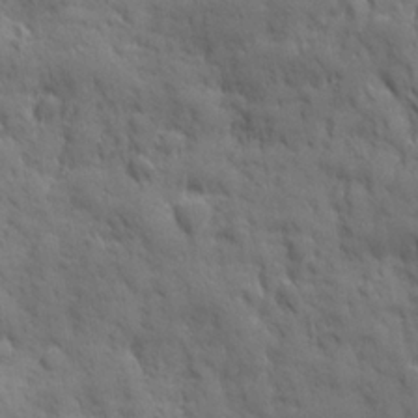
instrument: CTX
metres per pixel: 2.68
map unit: Ave
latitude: 19.7638
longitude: -133.2159
